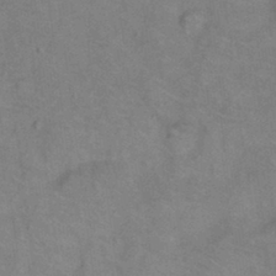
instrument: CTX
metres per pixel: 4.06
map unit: Hto
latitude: 0.3467
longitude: -33.3860
